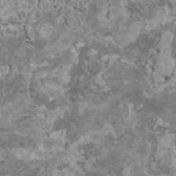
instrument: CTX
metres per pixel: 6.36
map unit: HNhu
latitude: 2.8380
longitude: 3.6344
